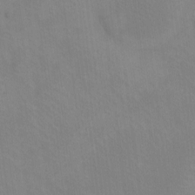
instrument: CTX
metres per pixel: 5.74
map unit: eHh
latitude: -8.6707
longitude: -67.6127
